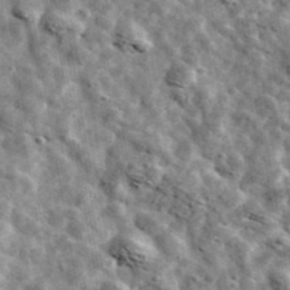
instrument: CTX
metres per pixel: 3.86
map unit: Ave
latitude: 42.3845
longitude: -107.6694
